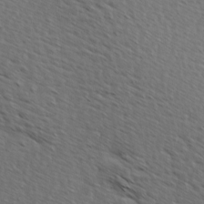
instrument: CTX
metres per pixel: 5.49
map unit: Hve
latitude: 1.8205
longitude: -123.3860
